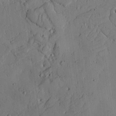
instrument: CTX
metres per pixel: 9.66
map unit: Aa
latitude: 26.6869
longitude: -130.4601
